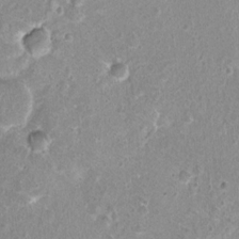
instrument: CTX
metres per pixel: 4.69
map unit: Nhu
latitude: 1.5182
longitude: -15.6694
